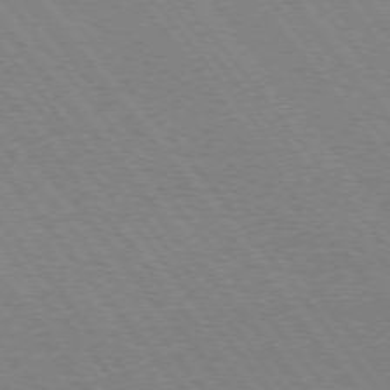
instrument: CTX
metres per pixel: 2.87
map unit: Ap
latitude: -76.0472
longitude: -95.8017
